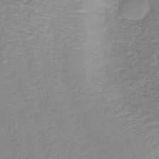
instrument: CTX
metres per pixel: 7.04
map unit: lHb
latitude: -41.5588
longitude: 59.5966
